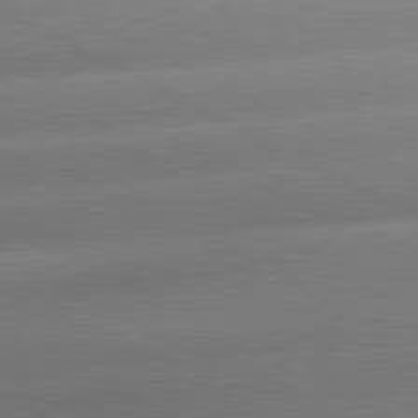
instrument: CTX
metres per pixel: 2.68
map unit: lApd
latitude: 80.9136
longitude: -158.6491
